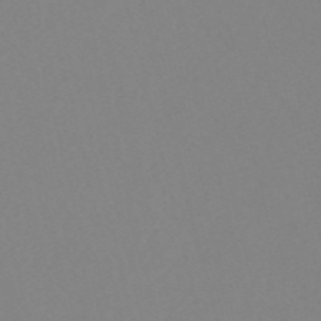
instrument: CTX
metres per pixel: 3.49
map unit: Nve
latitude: -56.5574
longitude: 52.3306
